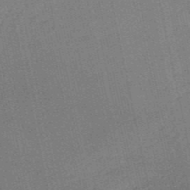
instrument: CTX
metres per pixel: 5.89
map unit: HNb
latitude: -52.9163
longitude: -42.7246
